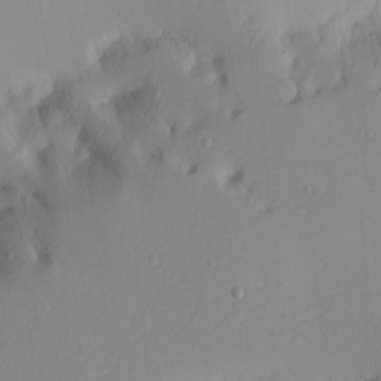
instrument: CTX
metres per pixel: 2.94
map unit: eHh
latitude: -4.3495
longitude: -82.8757
